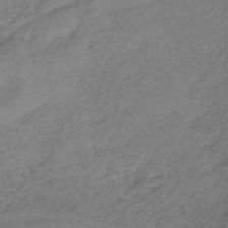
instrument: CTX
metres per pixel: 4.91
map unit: lHb
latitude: -41.1998
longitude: 77.9556
